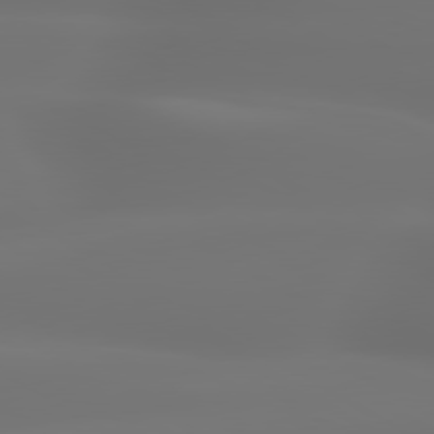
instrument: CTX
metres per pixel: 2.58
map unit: lApd
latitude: 79.9906
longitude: -138.4601
